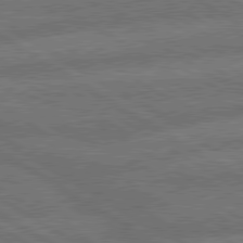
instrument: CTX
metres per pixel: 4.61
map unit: lApd
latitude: 79.9339
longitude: -162.5735
